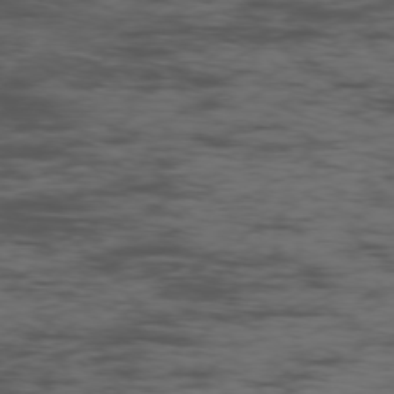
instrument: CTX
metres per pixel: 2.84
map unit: Ap
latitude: -76.4062
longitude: -82.7624
